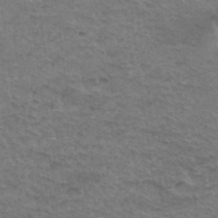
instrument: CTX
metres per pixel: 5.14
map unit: Hto
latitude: 35.2914
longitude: -46.0444
